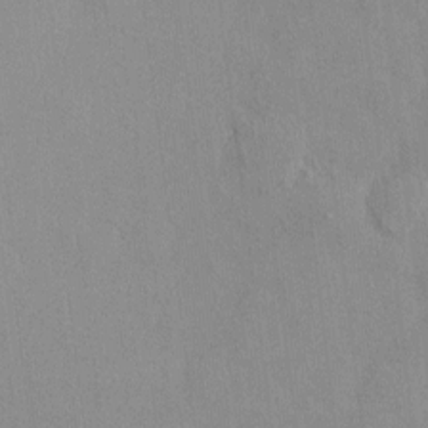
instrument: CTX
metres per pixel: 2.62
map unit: HNhu
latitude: 0.8380
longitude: -5.1970
